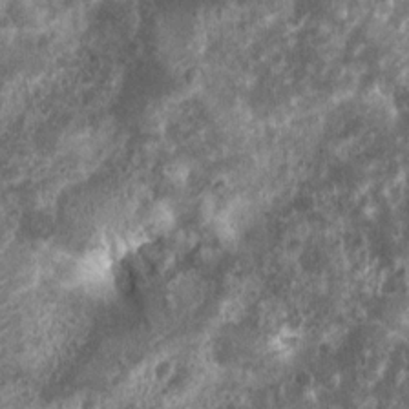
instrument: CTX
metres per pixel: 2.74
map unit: Nhu
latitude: 7.1025
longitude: -21.9717
